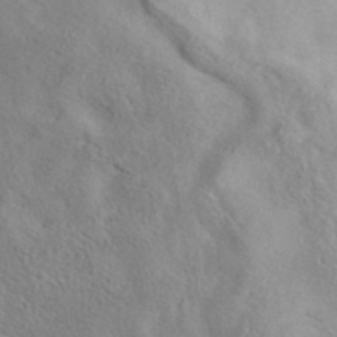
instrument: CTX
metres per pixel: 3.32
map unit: eAb
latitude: 40.5167
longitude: 105.0486
